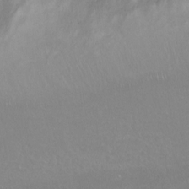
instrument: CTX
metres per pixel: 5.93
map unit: Hto
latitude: 7.1592
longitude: -30.8947
